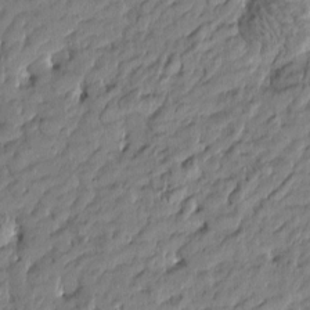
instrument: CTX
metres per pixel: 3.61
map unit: Htu
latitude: -5.4643
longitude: 177.6344
